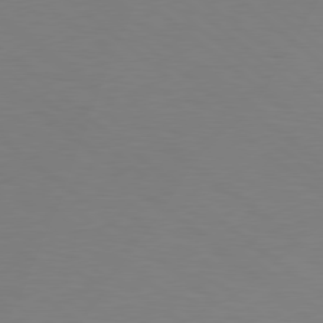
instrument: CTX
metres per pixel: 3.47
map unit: Hpe
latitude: 78.4979
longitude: -162.2334
